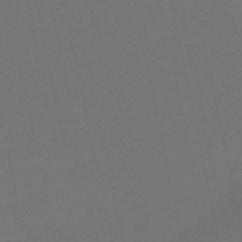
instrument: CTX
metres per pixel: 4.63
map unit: lHb
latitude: -51.1431
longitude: 80.6141
